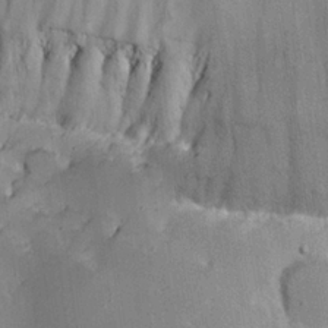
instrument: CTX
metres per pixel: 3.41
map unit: Hve
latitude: 24.8569
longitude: 150.8786
